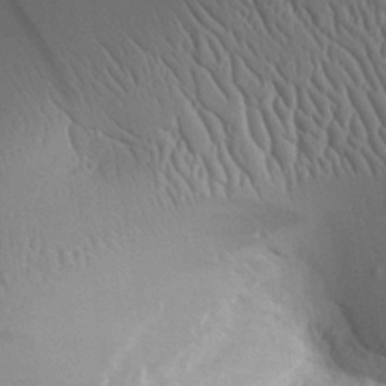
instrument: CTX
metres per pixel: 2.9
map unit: Aa
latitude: 31.4994
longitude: -141.8205
